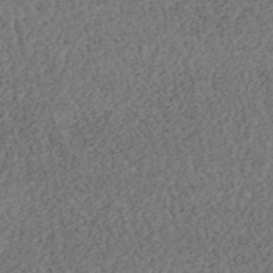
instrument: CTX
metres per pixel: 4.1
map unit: ANa
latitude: -43.5966
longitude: 108.4629
